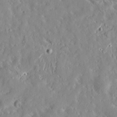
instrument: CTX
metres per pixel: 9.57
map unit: Htu
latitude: -3.8800
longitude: 174.0849
